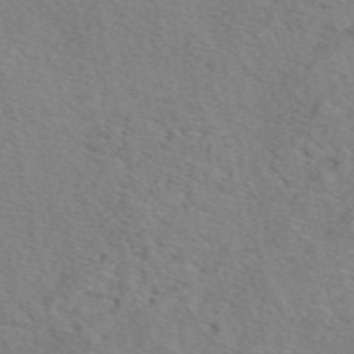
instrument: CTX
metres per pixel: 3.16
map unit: eAb
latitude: 50.5356
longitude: 108.9164
